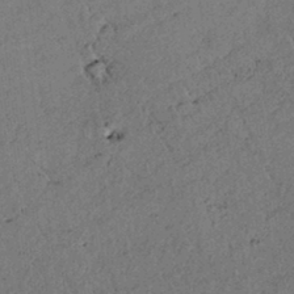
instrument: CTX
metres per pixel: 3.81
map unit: lAvf
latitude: 4.8002
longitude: 159.0864
